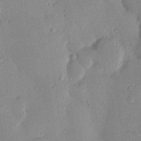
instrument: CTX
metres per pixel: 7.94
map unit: Nhu
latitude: 16.0822
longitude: -78.6491
